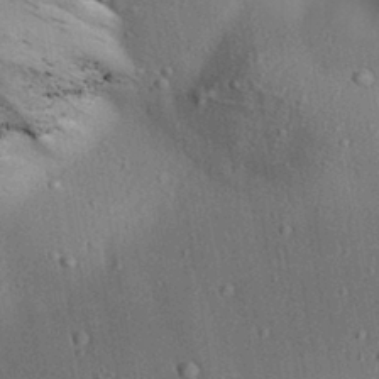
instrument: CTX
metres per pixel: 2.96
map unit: Aa
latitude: 31.0837
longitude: -136.5924
